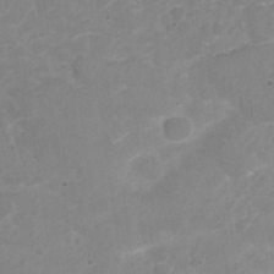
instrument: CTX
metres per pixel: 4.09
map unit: Nhu
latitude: 26.0633
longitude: -53.3482
